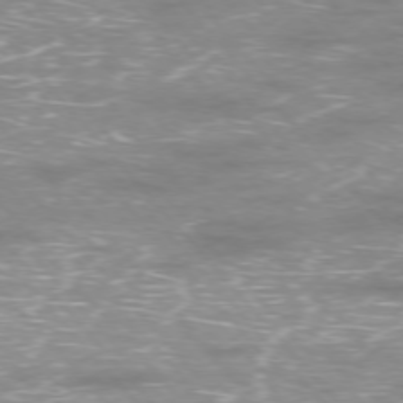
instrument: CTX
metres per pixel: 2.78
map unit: Ap
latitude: -76.4629
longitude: -61.6127
